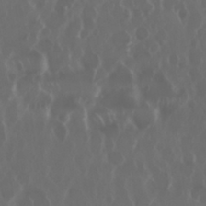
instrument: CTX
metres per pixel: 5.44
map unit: Nhu
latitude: 29.8583
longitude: -60.2711
